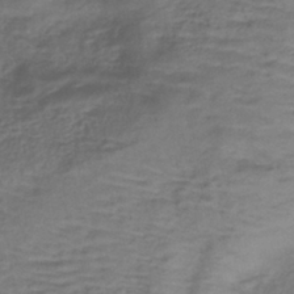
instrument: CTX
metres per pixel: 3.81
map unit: lHb
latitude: -39.7478
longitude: 74.8786
